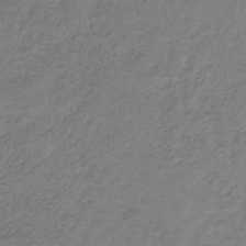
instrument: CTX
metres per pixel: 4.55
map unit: HNb
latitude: -33.1431
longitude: 59.7288
